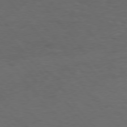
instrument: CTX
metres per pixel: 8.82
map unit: Hpe
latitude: 75.7072
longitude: -144.7246
